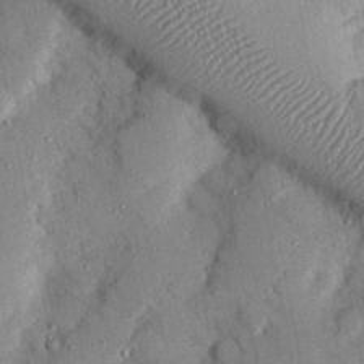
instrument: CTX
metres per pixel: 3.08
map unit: Nhu
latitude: 24.9324
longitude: -73.0837
